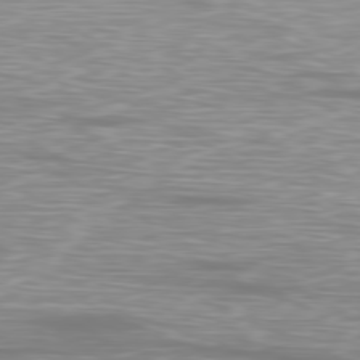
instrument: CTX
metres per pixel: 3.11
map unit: Ap
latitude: -80.3873
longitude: -60.1766
